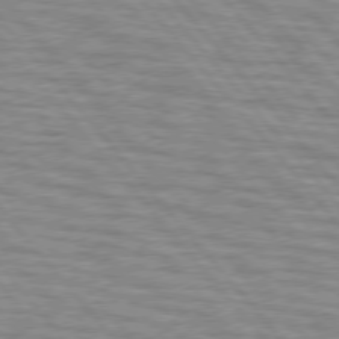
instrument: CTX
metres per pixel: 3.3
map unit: lApd
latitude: 76.3656
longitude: -76.4790
